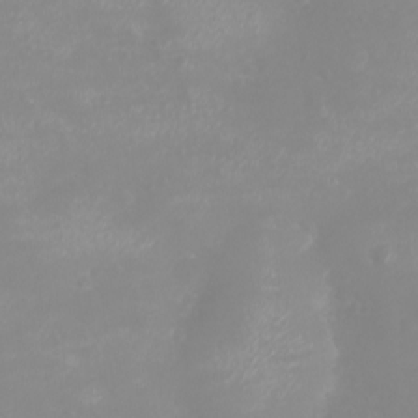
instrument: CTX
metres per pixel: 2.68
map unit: eHh
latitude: -4.2550
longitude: -75.0647
